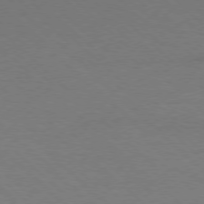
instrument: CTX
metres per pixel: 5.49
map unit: Ap
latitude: -78.2928
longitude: -86.7435
